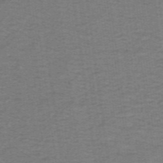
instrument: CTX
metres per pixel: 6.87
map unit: lHb
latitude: -41.8800
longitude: 54.5385
